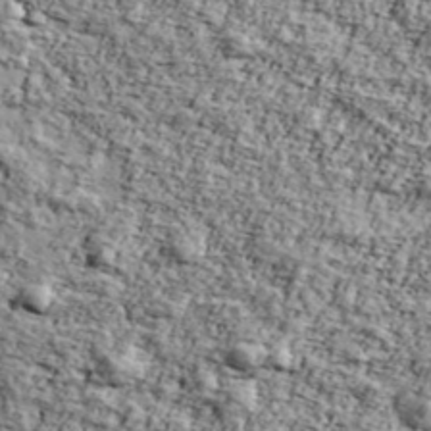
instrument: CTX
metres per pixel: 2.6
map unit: Ave
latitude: 43.1781
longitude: -110.6680
